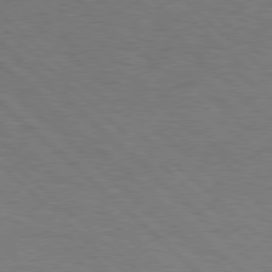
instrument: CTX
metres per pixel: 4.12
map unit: Hpe
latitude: 77.5560
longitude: -155.9150
